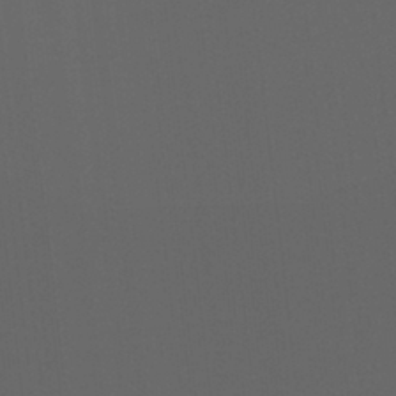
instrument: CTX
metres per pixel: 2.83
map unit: Aa
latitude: 31.5371
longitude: -133.3293
